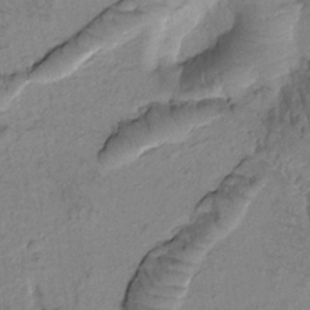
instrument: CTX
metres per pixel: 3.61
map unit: Htu
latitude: -1.2565
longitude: 173.1998
